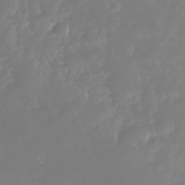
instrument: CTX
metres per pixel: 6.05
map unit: Nhu
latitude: -29.3699
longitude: -77.1781
